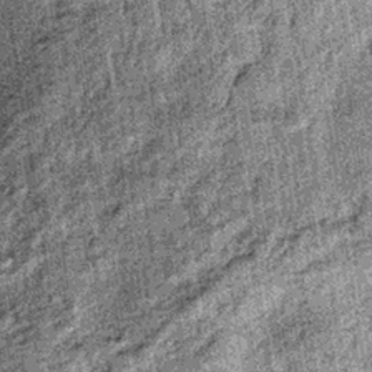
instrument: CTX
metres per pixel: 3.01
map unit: lHb
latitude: -36.8974
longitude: 67.1054
